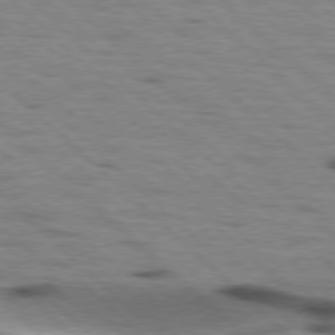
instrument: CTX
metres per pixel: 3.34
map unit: lApd
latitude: 77.2537
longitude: -49.6127
